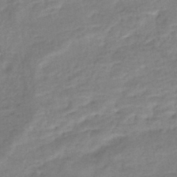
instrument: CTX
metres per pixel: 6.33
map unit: Nhe
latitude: -46.8597
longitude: 152.2550
